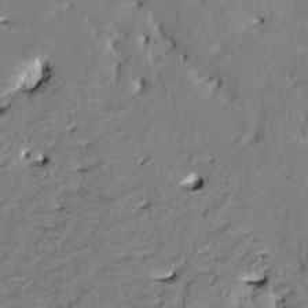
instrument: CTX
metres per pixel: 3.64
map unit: HNhu
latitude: 4.6113
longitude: -5.5560
